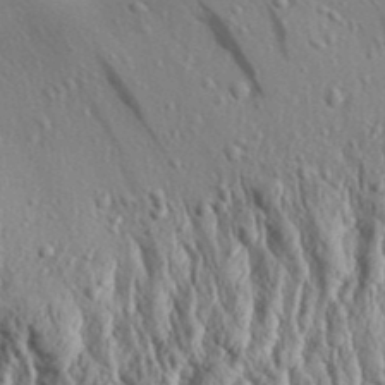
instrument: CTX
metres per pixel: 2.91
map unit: Aa
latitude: 32.1200
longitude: -134.9702
